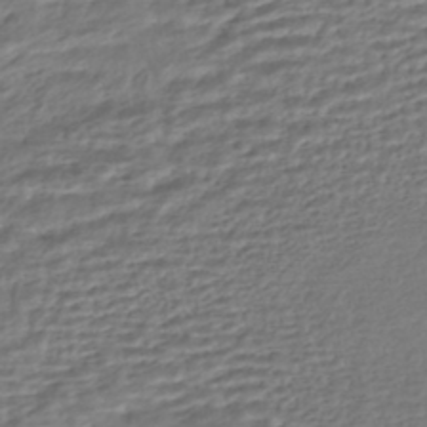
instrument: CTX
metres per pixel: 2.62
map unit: HNhu
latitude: -45.0864
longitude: 101.1431
